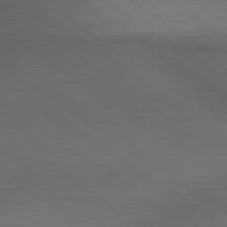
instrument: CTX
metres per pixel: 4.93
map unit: lApd
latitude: 79.9339
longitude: -177.1781
